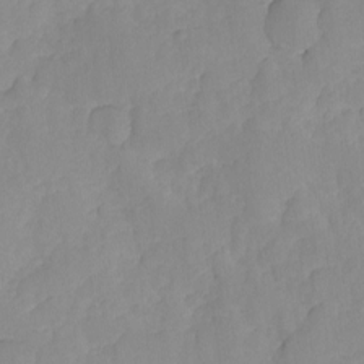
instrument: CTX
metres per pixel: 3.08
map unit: Ave
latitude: -9.1242
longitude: -116.9325
